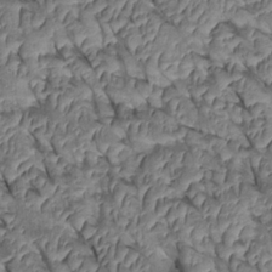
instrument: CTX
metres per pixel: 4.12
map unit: Htu
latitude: 0.9324
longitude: 147.9556
